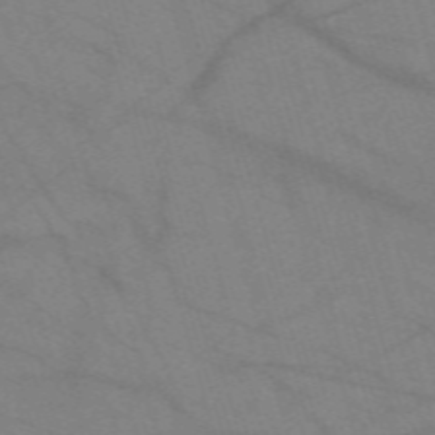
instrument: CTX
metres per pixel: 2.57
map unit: eHh
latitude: -60.9542
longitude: 54.1228
